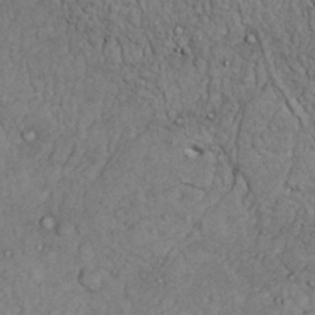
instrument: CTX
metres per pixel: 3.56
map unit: Nhu
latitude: 22.1767
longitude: -69.7828
